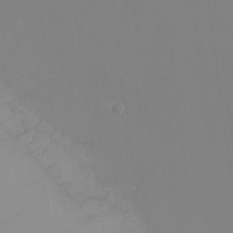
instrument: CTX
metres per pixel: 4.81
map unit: Ht
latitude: -14.9731
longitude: -50.2522
